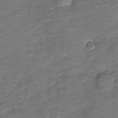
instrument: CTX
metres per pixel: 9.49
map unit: Nve
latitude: -20.0661
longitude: 104.0661
